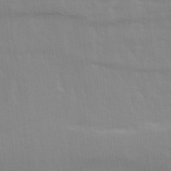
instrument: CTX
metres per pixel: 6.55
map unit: Ave
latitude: 13.7450
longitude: -103.6883
